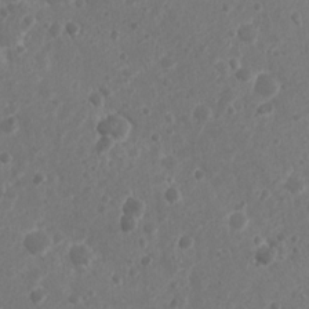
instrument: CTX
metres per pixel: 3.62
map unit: Nhu
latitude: 5.7072
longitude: -18.8569
